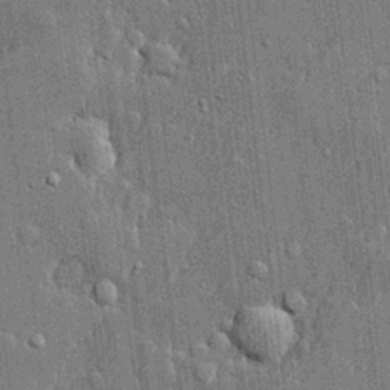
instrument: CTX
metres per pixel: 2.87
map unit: lHvf
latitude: 21.5938
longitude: 143.7288
